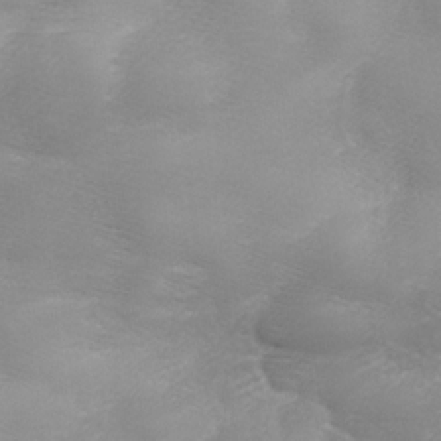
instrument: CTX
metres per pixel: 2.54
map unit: Ave
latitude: 10.8947
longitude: -106.3278
